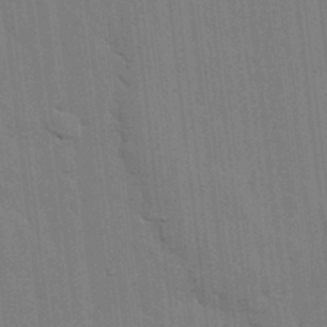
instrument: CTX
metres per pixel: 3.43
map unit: lHvf
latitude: 17.6316
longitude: -113.4426
